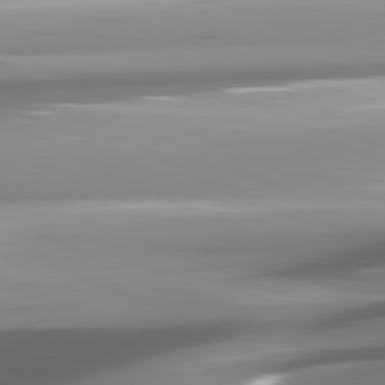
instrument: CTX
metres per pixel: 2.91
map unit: lApd
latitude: 81.5938
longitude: -145.7827
